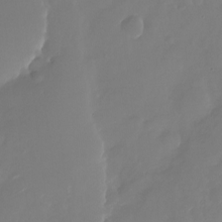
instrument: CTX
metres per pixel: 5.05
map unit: Nhu
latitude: -22.8786
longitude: -73.1593
